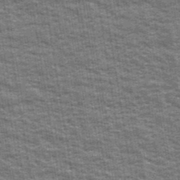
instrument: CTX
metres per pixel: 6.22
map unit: Ave
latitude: 40.1199
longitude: -108.8569
